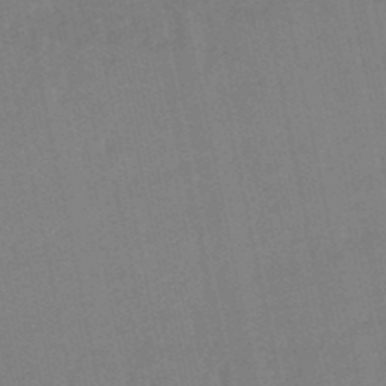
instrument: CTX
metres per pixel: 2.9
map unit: lHb
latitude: -49.5588
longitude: 72.9353
